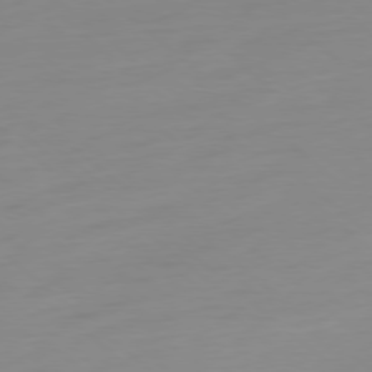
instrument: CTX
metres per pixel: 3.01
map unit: Ap
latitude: -78.4251
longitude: -77.3670
